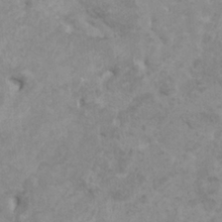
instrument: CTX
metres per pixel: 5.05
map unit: HNhu
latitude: 3.1592
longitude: -2.0444
